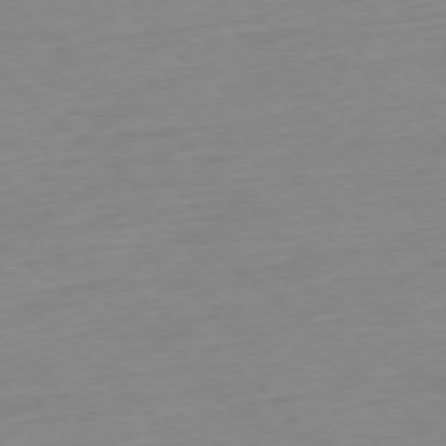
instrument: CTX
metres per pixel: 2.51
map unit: Ap
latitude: -77.5777
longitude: -96.8191
